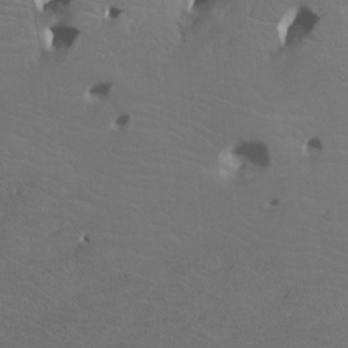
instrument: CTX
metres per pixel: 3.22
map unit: Htu
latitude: -7.9367
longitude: -65.0080
